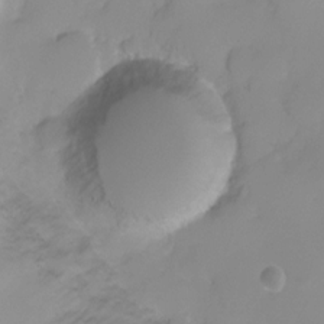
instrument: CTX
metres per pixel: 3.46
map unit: Ht
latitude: -6.2550
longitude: -30.2334
